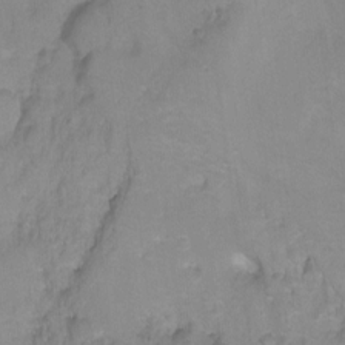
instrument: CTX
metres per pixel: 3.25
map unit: Hto
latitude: -6.9352
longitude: -38.5357
